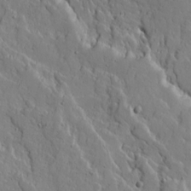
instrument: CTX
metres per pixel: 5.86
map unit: Ave
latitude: 14.4034
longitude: -130.6113
